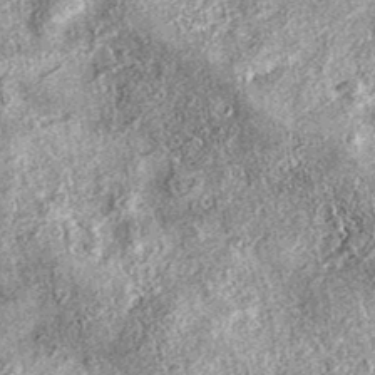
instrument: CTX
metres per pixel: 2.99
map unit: eAb
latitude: 37.4615
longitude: 106.4251
